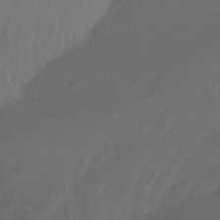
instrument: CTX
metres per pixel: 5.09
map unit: Nhu
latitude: -14.1417
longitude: -59.0836
